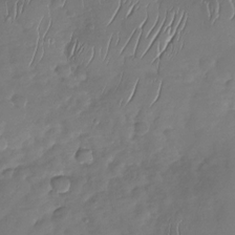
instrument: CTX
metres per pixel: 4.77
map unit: Nhu
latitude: -29.8611
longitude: -61.5371
